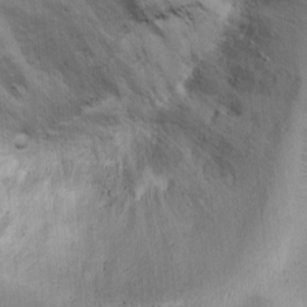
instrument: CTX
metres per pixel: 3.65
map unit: Ht
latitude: -2.4629
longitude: -14.7813
